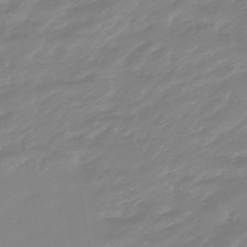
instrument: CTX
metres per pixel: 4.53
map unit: eHb
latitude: -48.2929
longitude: 85.0108
